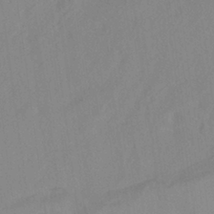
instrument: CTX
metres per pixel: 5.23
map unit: ANa
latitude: -38.0472
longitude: 95.9367
